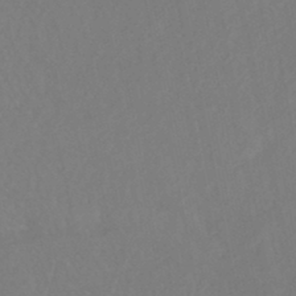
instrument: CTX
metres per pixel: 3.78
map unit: HNhu
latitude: -46.4440
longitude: 97.6911
